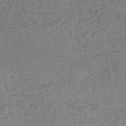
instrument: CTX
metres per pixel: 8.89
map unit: HNb
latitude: -51.0108
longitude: -51.6505
